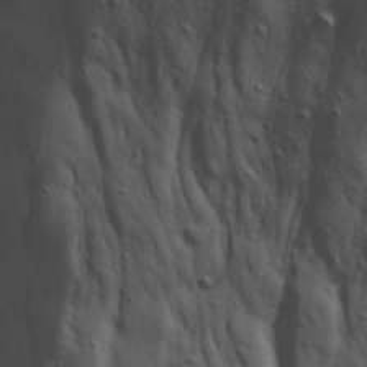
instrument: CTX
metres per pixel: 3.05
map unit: Ave
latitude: 22.8191
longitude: -135.0836
